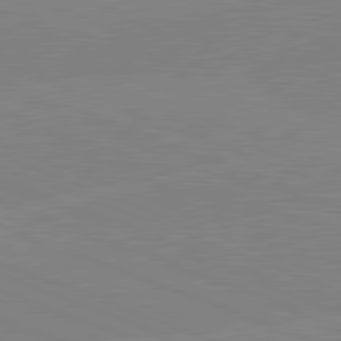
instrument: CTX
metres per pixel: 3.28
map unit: lApd
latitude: 81.9339
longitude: -158.2712
